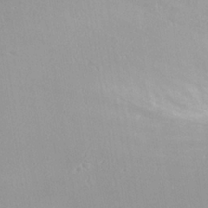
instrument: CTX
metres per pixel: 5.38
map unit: Nhe
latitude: -39.3321
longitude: -117.3860
